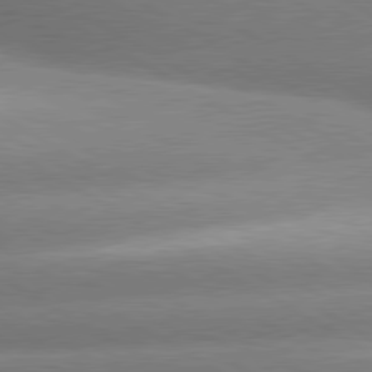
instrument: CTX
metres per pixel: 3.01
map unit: lApd
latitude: 80.2522
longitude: -155.2726
